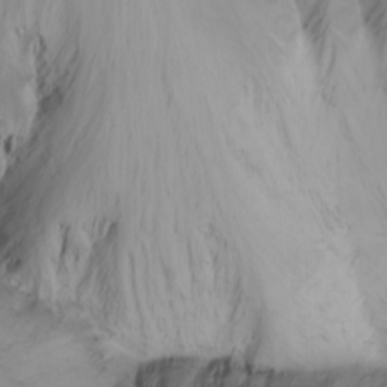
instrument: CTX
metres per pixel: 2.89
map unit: Nhu
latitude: -4.8219
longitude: -69.9906
